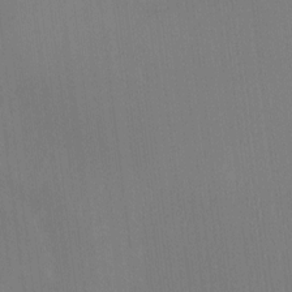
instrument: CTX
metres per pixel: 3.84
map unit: Ht
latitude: -8.0283
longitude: -38.8947
